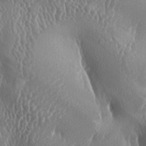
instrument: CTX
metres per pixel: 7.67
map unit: lAa
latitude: -6.6896
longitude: -128.9514
